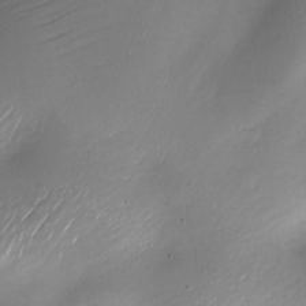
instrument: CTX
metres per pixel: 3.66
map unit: Nhe
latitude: -19.7100
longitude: 144.4629
